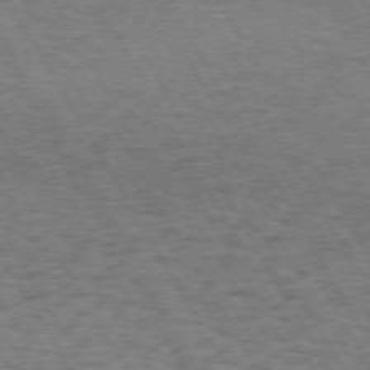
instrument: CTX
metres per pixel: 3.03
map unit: Hpe
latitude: 72.8569
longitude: -129.7449
